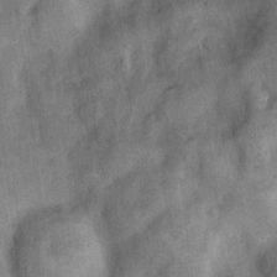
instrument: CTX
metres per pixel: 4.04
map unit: Nhu
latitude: 7.0647
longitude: -23.9150
